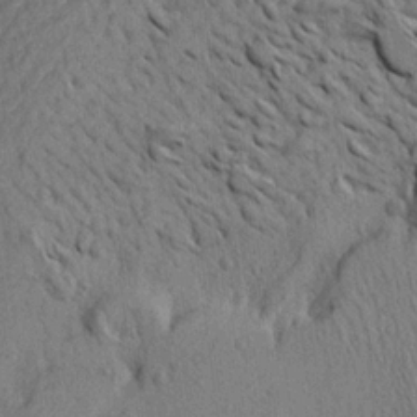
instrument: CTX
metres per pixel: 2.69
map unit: Aa
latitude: 22.2900
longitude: -144.7813
